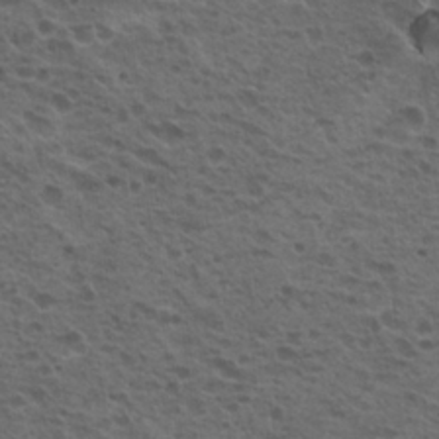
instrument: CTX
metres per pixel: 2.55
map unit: Hto
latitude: 19.2537
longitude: -32.0444
